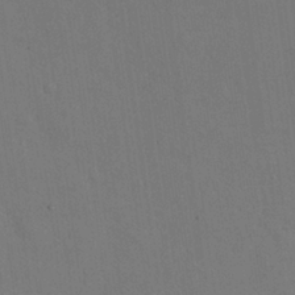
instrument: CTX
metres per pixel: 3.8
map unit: Nhu
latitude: 26.7435
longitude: -70.3278
